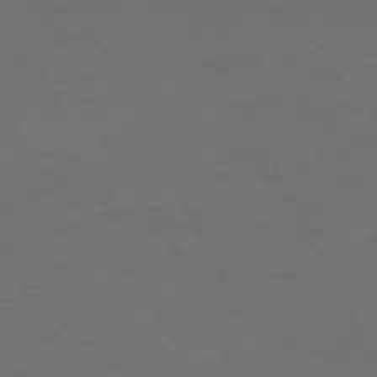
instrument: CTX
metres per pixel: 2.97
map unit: Hpe
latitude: -71.1620
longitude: 15.7667
